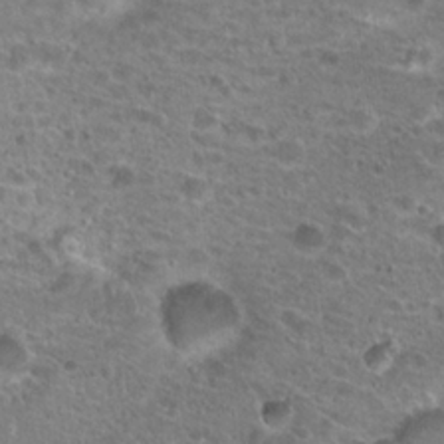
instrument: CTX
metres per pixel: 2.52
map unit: Hto
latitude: 21.0459
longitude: -41.2725
